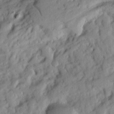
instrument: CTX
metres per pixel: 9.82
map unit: Nhu
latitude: 20.8002
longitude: -76.9136
